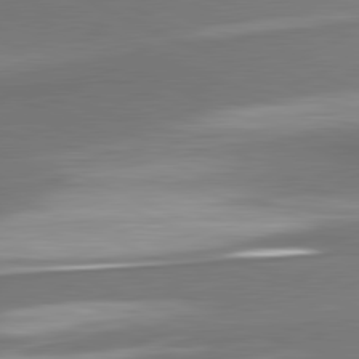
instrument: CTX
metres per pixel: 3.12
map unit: lApd
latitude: 81.5938
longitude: 174.6518
